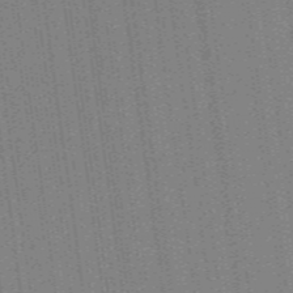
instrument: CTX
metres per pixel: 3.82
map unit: ANa
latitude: -38.4440
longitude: 94.9163
